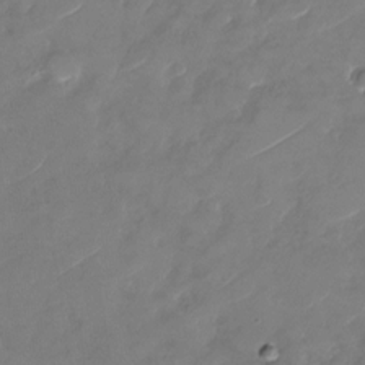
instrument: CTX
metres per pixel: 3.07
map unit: Nhu
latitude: -29.4454
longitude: -72.3090
